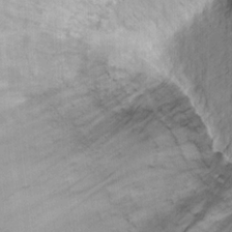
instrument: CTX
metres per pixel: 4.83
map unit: Hto
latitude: 14.3657
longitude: -38.6868
